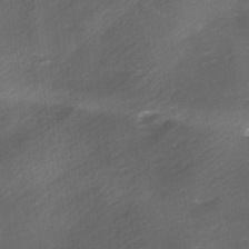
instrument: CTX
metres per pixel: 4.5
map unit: Ave
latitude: 0.1766
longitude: -112.1767
